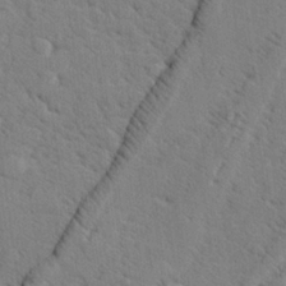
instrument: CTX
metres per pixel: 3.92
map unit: lHvf
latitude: 25.9339
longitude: 143.2942
